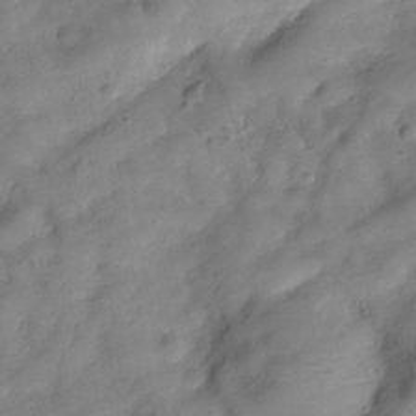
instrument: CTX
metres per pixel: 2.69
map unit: Hve
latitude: -30.2172
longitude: 94.6707
